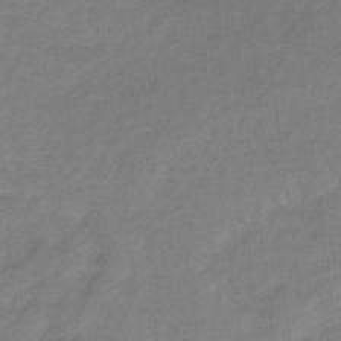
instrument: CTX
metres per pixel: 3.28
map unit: lHb
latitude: -34.7841
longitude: 69.1809
